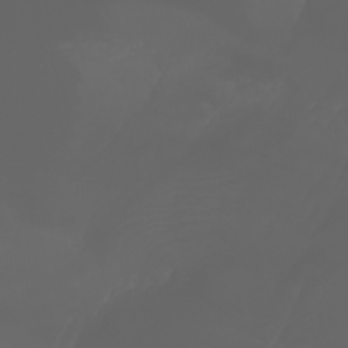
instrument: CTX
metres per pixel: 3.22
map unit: Nhu
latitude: -7.0297
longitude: -84.4601
